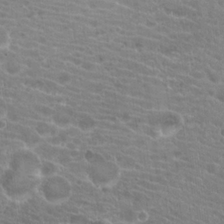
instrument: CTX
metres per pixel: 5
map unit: Hto
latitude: 20.9325
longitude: -39.6694
